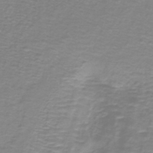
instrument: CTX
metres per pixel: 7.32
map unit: lHb
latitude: -41.1431
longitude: 56.7085
